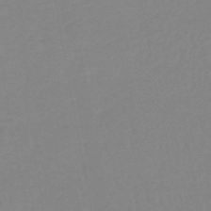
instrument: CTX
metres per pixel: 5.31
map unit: lHb
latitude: -44.9920
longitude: 77.5777
